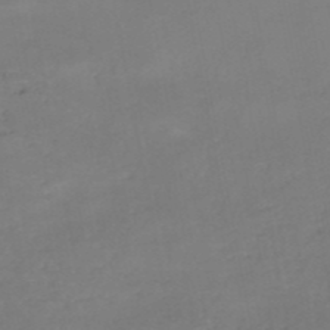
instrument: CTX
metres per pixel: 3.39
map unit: HNb
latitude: -51.0297
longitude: -50.3278
